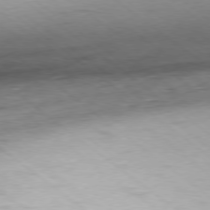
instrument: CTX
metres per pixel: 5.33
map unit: Hpe
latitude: -78.9730
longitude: 11.7289
